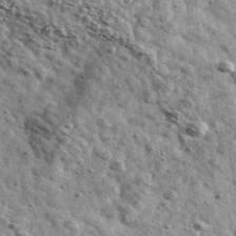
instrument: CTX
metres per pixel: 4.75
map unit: Ave
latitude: 41.0836
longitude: -107.5749
